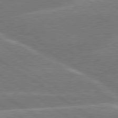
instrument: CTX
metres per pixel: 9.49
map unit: lApd
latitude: 79.8017
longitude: -130.5735
